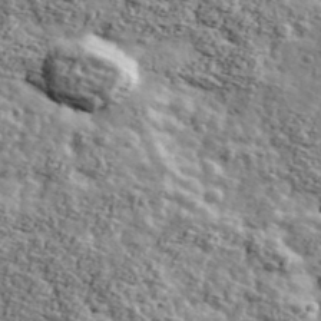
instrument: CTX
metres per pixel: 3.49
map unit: Ave
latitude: 42.8758
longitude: -110.8380
